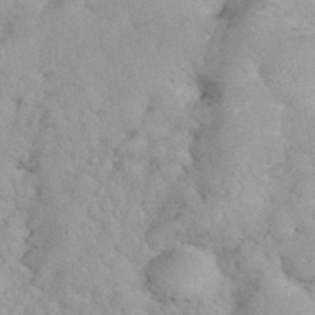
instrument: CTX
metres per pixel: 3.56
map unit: eHh
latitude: 35.9150
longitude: -63.9528
